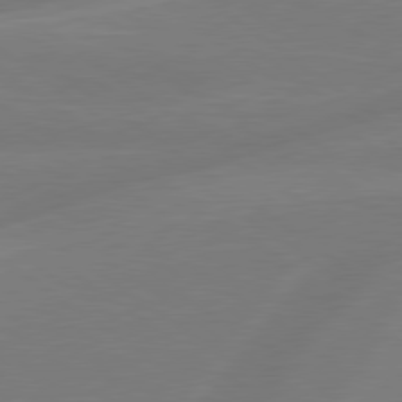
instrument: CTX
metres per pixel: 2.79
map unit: lApd
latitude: 79.3293
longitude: -142.0633
